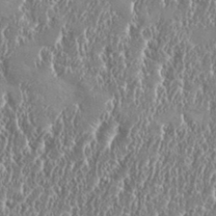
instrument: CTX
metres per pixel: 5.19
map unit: eHh
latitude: 34.5356
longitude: -134.6679
